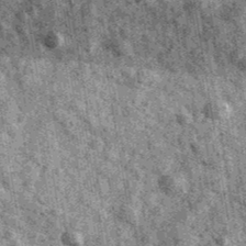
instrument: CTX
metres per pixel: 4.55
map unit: Ave
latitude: 40.2711
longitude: -106.5546
